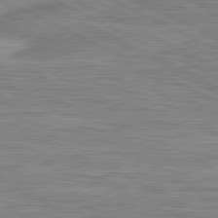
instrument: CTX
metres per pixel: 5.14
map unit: lApd
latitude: 80.8569
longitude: 172.1039
